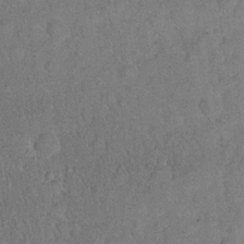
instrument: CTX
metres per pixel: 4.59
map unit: eHh
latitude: 19.2159
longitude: -62.4601
